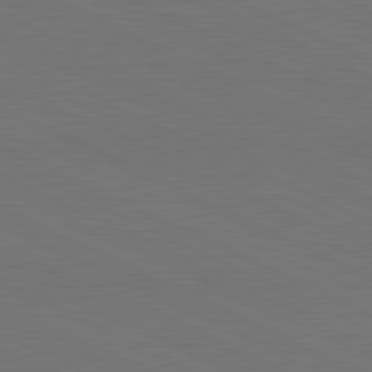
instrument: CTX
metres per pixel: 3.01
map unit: lApd
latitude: 81.1214
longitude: 148.3685
